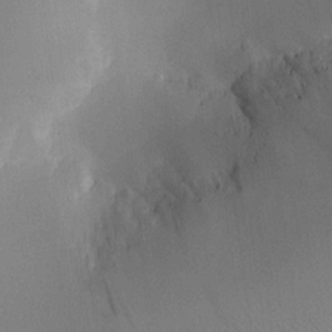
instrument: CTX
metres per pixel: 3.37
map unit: Ave
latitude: 18.5356
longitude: -140.4601
